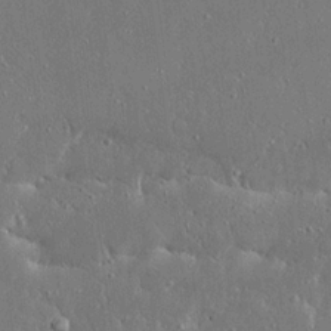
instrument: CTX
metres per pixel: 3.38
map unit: Ave
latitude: 17.6127
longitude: -140.1011
